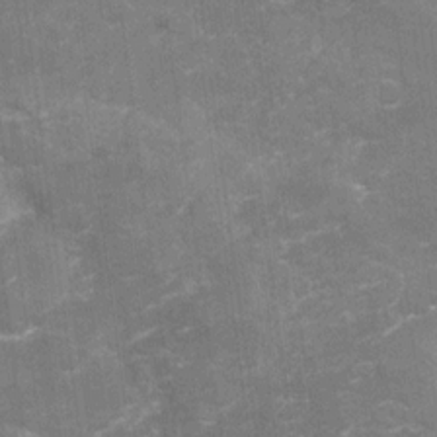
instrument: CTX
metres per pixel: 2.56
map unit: Nhu
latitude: -22.7086
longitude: -55.8772
